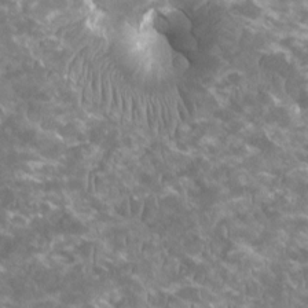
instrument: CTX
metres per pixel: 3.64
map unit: HNhu
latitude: 1.9906
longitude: -0.6868
